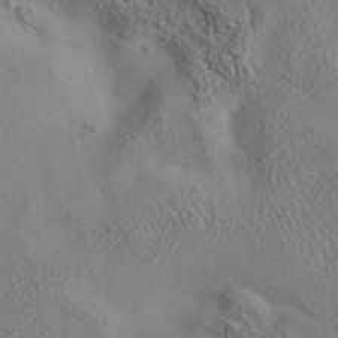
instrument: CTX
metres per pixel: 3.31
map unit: eAb
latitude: 35.5938
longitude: 110.2928
